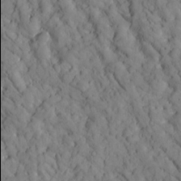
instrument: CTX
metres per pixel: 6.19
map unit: Htu
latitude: -2.6707
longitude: 174.0094
